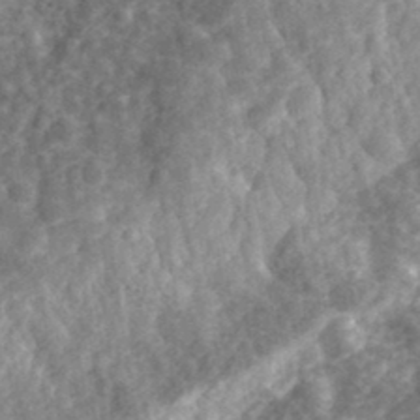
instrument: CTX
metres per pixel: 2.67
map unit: eHh
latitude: 35.2537
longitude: -79.5560
